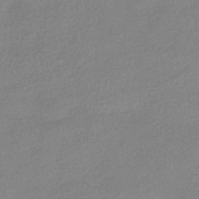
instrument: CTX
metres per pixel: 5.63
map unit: HNhu
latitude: -42.1227
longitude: 95.5399
